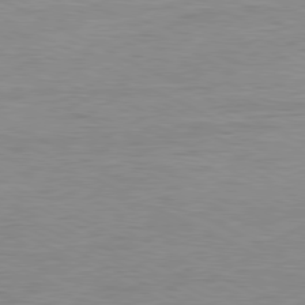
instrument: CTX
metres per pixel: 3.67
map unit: Ap
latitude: -80.9731
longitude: -85.7639
